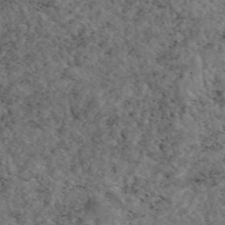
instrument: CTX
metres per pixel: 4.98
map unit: eAb
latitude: 45.8583
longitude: 113.6344
